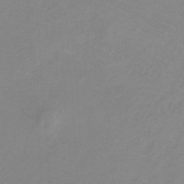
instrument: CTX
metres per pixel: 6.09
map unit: HNb
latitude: -32.3307
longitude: 60.7841
